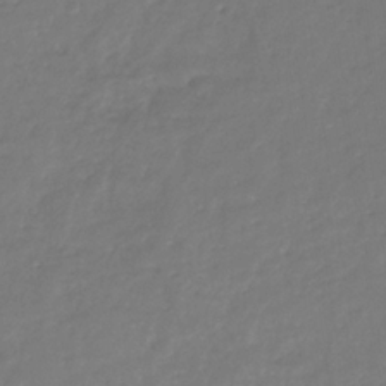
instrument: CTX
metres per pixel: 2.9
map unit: eHb
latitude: -30.8786
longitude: 73.0297
